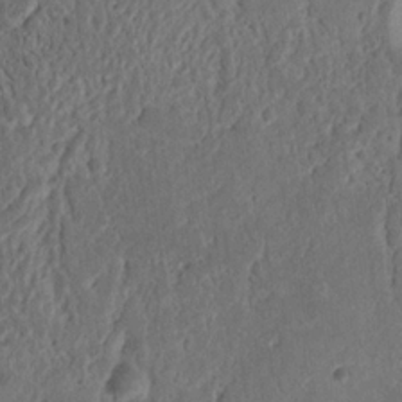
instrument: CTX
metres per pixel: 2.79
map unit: Nhu
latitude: 16.4034
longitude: -74.3656
